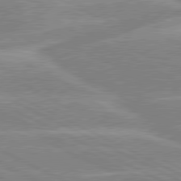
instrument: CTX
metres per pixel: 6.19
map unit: lApd
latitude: 80.4979
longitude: -125.6316
